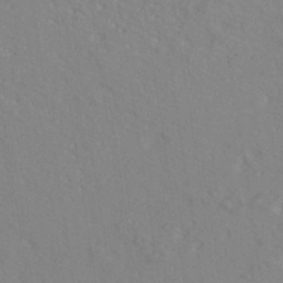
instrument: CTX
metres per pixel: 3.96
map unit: ANa
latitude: -39.2187
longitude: 95.8044
